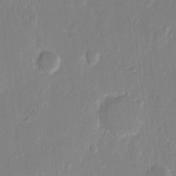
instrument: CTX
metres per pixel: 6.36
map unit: eHh
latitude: 12.9892
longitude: -70.6868
